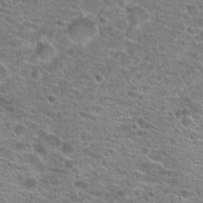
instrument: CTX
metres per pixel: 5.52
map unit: Hto
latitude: 20.1578
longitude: -41.5560
